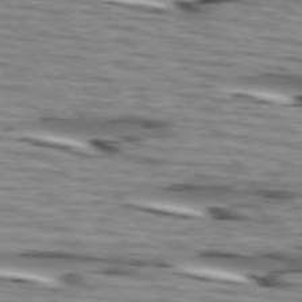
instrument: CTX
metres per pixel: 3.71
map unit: lApd
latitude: 74.6679
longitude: -72.1956
